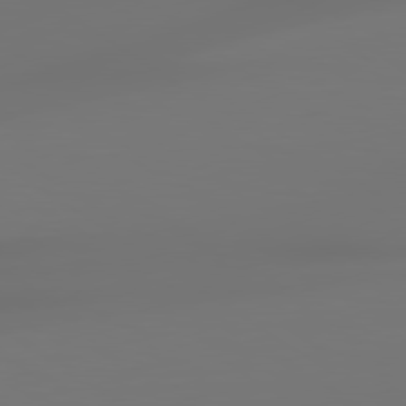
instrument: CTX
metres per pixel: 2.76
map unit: lApd
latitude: 79.1403
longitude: -137.5749
